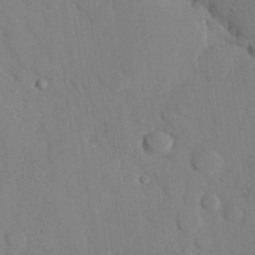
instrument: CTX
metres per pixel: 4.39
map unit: eHh
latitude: 27.0081
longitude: -79.9339
